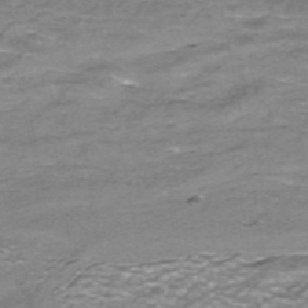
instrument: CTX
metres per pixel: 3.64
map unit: ANa
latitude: -41.1053
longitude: 104.1983
